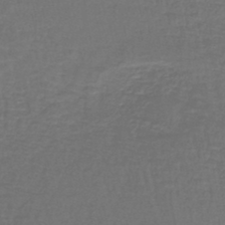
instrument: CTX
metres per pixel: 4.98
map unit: lHb
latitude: -43.4454
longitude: 57.4832
